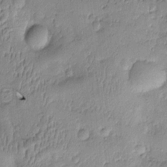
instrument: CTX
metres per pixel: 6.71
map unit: Htu
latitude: 3.2348
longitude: 152.1983
